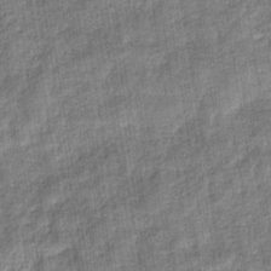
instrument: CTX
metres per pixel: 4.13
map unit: eHb
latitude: -36.9730
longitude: 79.8044
